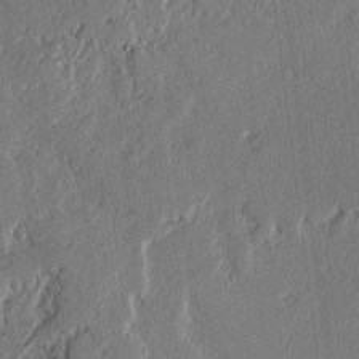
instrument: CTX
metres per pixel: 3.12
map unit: lAvf
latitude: -1.9367
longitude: -108.1011
